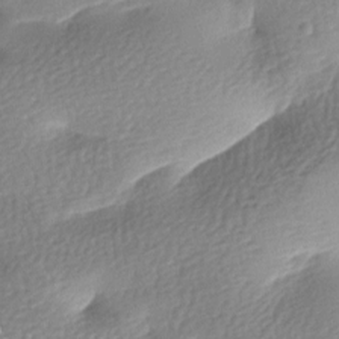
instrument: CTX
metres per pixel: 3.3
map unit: lAa
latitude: -8.0661
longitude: -127.1214
